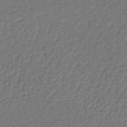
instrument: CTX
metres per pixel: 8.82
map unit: lHb
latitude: -37.3320
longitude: 59.5588
